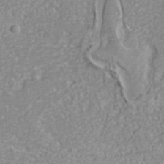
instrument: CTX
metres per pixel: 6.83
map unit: Hve
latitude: 32.3278
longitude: 148.6897
